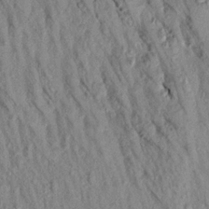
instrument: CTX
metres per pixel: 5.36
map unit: Aa
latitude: 18.4034
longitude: -147.0837
